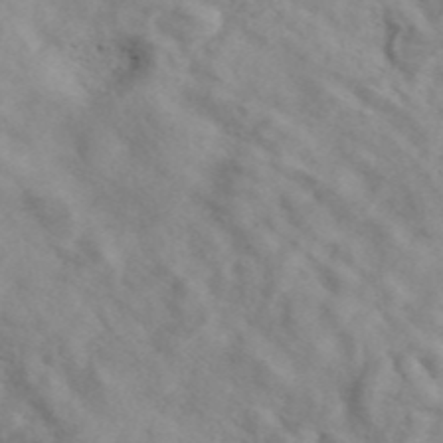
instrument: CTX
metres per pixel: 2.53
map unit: ANa
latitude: 43.0836
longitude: 27.2187
